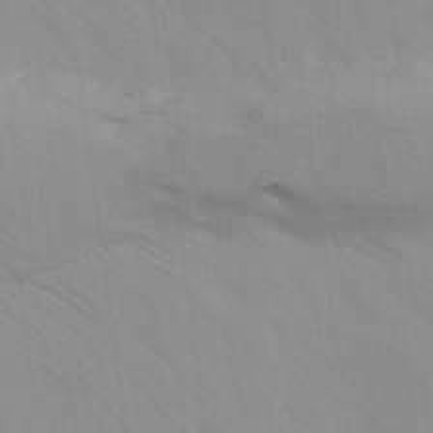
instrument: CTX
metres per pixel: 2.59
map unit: Ave
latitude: -1.5399
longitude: -112.4034
